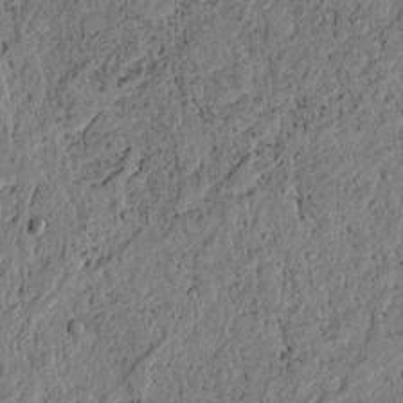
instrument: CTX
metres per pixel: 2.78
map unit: lAvf
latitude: 6.5735
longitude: 163.8611
